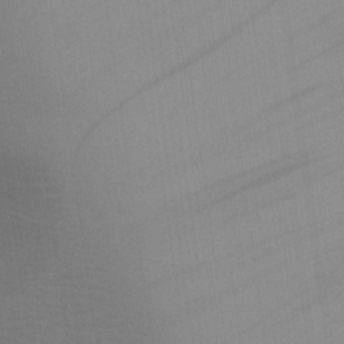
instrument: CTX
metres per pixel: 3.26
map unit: Aa
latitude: 29.7260
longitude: -135.2537
